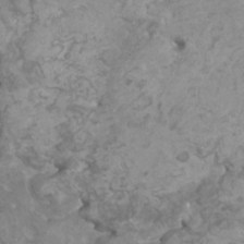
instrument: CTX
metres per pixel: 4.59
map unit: HNhu
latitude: 2.4412
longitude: -2.0822
